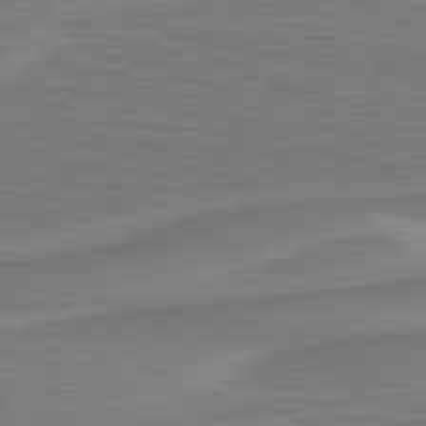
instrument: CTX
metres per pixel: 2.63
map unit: lApd
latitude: 81.1403
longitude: 172.8975
